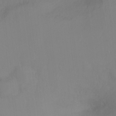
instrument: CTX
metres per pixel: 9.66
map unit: Hto
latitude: -14.2740
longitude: -43.3860
